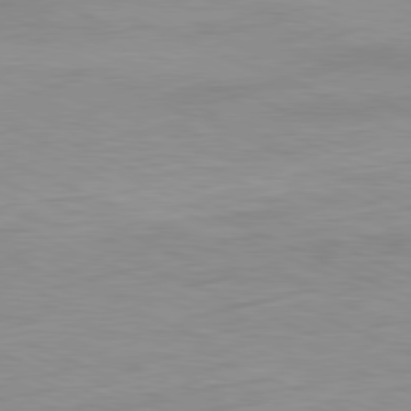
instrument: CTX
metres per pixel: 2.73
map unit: Ap
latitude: -81.6722
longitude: -75.1214
